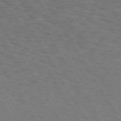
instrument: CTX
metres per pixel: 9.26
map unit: Hpe
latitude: 72.8758
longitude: -129.2726
